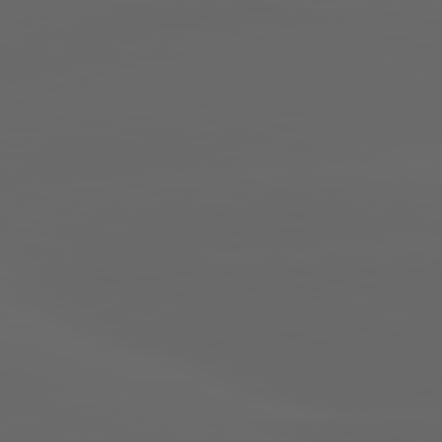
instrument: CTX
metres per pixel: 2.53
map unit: lApd
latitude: 83.0458
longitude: -137.0081
